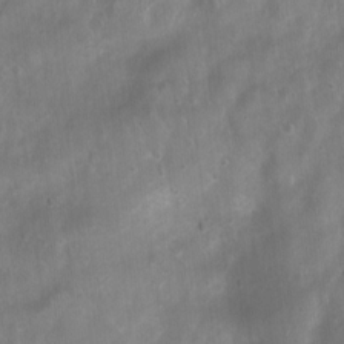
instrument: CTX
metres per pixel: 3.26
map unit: Ht
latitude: 4.1389
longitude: -21.7638
